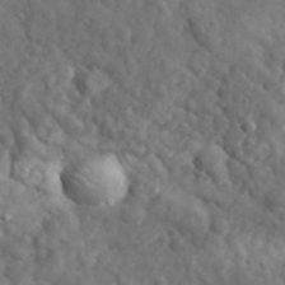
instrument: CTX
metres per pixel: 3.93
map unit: lHvf
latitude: 35.1214
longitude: -86.5357
